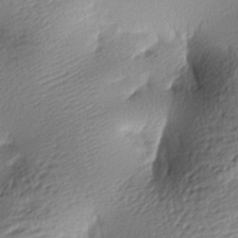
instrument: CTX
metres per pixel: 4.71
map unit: lAa
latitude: -8.8219
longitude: -127.0081
